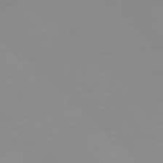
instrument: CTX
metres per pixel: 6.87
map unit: Ap
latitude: -77.2565
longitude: -81.8583
